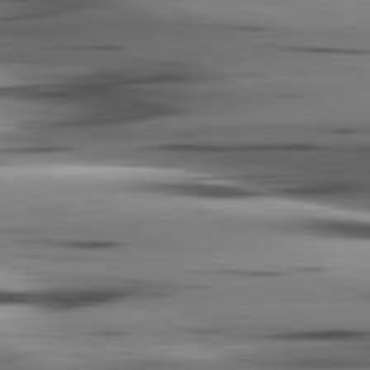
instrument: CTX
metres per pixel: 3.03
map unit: lApd
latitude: 80.5924
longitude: -123.2915
